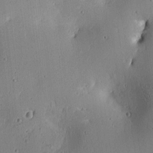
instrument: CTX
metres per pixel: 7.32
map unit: lAa
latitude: 6.4412
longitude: -113.8205
